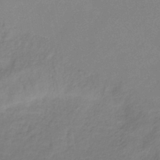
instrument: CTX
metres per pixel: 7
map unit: lHb
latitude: -36.9919
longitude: 72.6896
